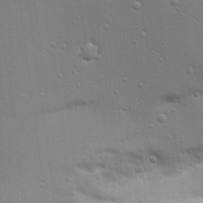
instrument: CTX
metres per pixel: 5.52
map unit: Aa
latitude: 21.7450
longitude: -142.2145
